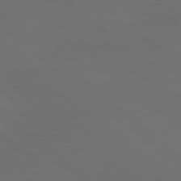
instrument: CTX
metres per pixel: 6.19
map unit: lApd
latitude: 80.2522
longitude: -115.0458
